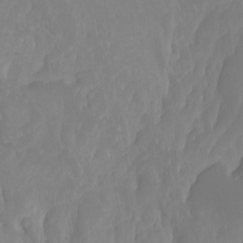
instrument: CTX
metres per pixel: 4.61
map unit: Nhu
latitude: -13.2943
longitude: -70.4979
